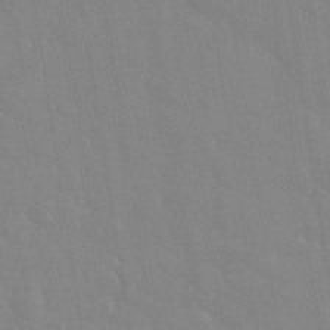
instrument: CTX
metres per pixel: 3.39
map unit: eHh
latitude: 33.0270
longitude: -60.2522
